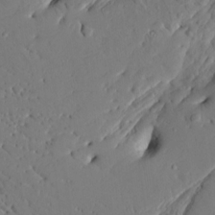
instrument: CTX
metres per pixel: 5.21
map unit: HNhu
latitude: 11.1403
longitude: 23.8800
